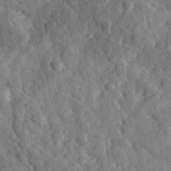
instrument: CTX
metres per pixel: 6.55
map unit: lHvf
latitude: 35.0080
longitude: -87.3293
